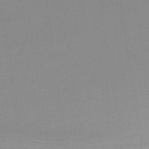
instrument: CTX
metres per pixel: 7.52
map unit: lHb
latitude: -48.0661
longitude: 67.7100
